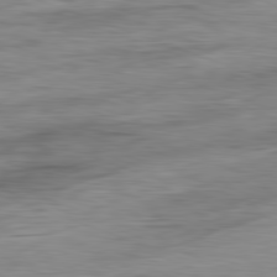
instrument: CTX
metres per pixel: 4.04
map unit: Ap
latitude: -81.8423
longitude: -78.9514
